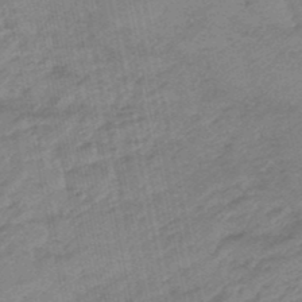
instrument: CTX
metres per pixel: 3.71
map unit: eHb
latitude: -48.0094
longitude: 86.3306
